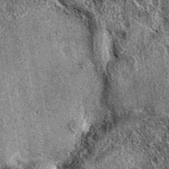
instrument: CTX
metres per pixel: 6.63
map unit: eAb
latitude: 37.1592
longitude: 110.9164
